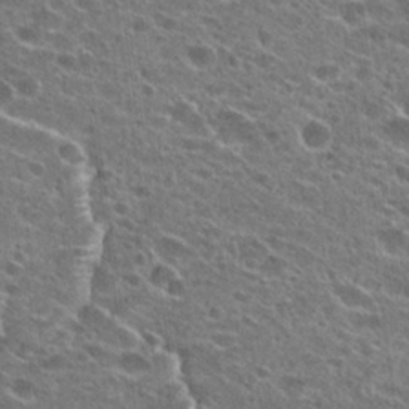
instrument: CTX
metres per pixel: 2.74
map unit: Hto
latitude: 24.0633
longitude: -43.4804
